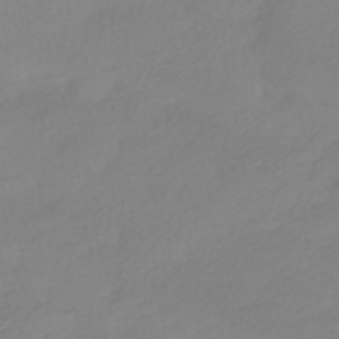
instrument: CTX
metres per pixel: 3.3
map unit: HNhu
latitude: -40.7274
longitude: 96.5007
